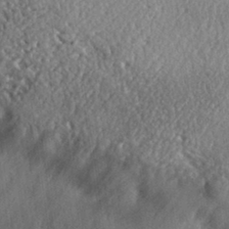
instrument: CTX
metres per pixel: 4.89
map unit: eHh
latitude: 29.9528
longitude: -79.9528
